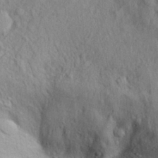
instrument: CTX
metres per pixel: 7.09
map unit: Aa
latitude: 29.6694
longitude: -137.3293
